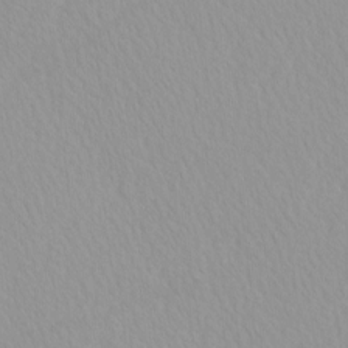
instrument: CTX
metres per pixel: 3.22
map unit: HNhu
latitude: -4.9541
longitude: 14.4251
